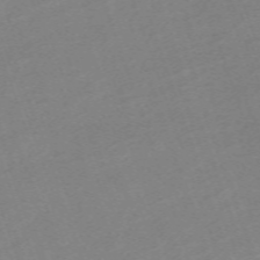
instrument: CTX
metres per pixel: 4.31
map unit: eHh
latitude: -64.5196
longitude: 50.8030
